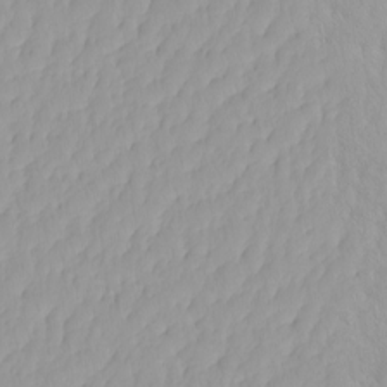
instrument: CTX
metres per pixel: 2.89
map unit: HNhu
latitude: -4.6329
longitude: 14.3307
